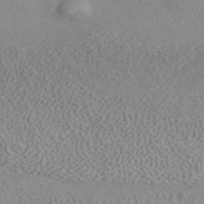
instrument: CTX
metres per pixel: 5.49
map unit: ANa
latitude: 39.2915
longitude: 19.0297
